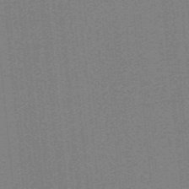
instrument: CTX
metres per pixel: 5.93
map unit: lHb
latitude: -39.5399
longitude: 53.8989
